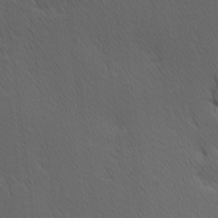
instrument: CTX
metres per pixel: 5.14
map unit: Hve
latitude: 12.2523
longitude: -90.2145
